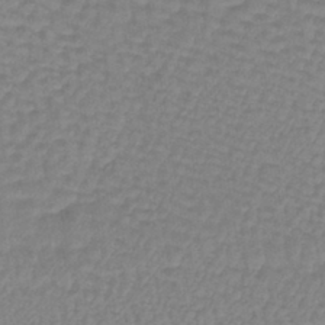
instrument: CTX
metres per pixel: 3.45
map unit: lHb
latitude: -40.3495
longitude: 63.9556
